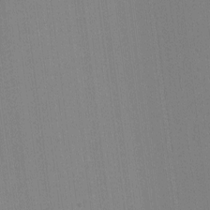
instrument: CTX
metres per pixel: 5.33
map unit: lHvf
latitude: -11.7100
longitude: -104.4601
